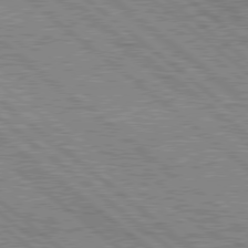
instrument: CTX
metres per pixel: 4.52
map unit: Hpe
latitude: 78.4034
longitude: -120.5546
